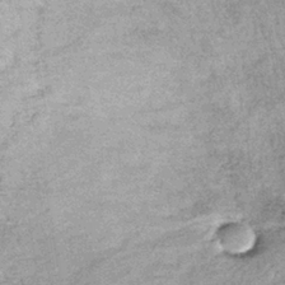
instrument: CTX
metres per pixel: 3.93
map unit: lHb
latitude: -36.4440
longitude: 65.8045
